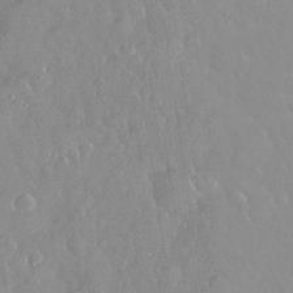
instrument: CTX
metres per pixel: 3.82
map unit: eHh
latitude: 32.8380
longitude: -59.7072
